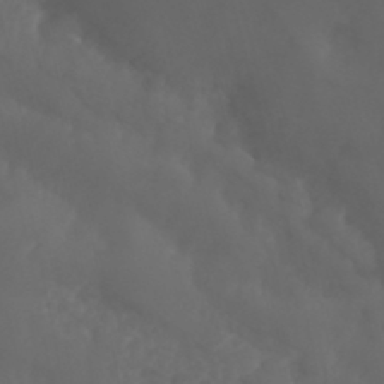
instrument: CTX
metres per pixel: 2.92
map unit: Nhu
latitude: 25.7638
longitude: -62.9136
